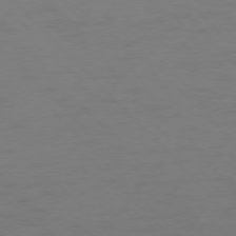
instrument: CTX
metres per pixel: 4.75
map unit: Ap
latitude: -77.2943
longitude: -71.6505
